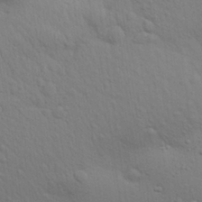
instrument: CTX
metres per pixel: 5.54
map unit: Aa
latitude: 29.8772
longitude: -147.1592
